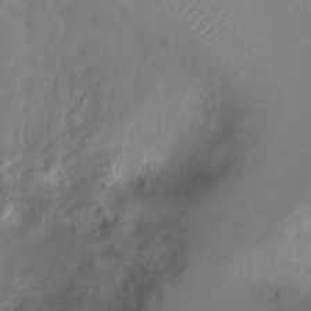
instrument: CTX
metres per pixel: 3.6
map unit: Ht
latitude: -8.0472
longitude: -27.9717
